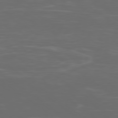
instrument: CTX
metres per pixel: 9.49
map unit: Ap
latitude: -79.0486
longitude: -103.5938
